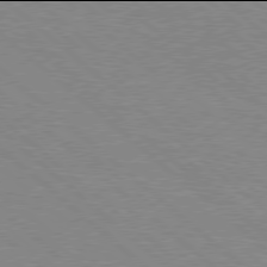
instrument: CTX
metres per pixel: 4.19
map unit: Hpe
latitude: 77.9906
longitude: -154.3845
